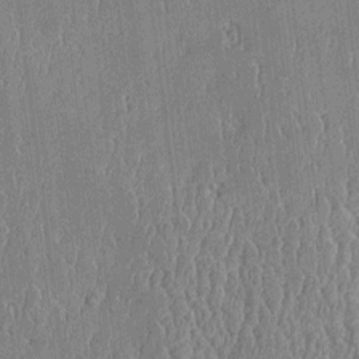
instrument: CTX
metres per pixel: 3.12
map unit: Htu
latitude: -5.4454
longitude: 176.3117
